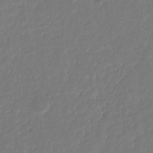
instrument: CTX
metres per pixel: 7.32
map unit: eHb
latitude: -31.3887
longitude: 73.1809
